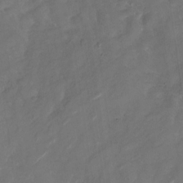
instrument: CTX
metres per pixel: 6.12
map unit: Nhu
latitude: -28.3117
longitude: -74.2900
